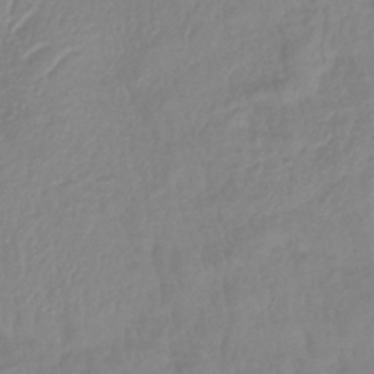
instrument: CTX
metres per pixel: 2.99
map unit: lHb
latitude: -41.2565
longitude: 76.5196
